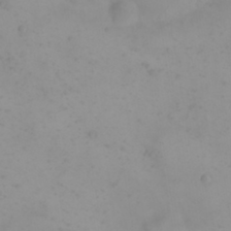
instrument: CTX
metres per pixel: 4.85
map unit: eHh
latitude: 21.6694
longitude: -64.8758
